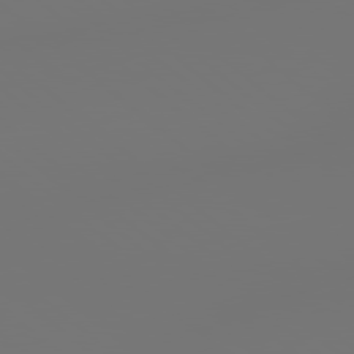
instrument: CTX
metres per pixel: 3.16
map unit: lApd
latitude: 78.8191
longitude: 178.0472
